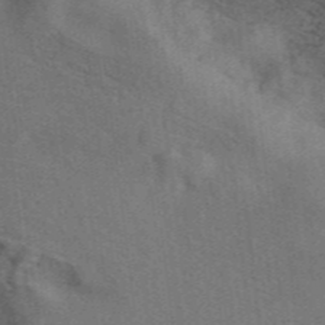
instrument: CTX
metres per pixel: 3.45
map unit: eAb
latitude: 41.7449
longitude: 109.4076
